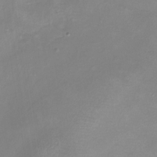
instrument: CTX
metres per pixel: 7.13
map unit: eHh
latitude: -6.8786
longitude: -78.1767
